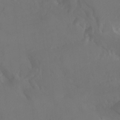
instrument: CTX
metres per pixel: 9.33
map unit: Htu
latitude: -7.6533
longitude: -47.7450
